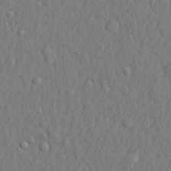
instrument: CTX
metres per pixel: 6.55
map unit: lHvf
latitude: 23.1025
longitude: 142.3684
